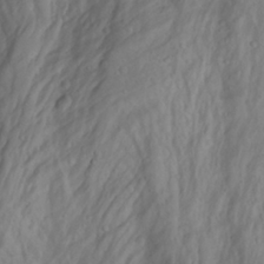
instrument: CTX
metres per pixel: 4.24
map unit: Aa
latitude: -3.8800
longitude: -71.2348
